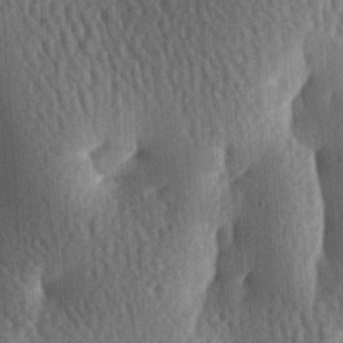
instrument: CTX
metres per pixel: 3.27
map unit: lAa
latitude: -6.8786
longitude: -127.1970
